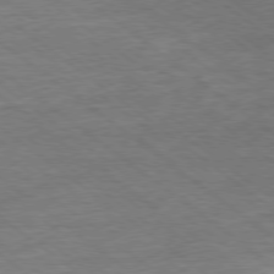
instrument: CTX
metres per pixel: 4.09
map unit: Ap
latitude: -79.1053
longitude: -102.5923
